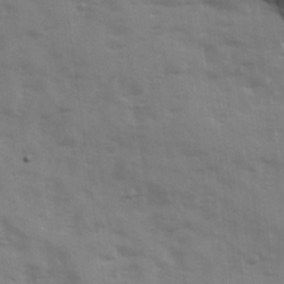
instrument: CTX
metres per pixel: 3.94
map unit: Ave
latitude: 13.0648
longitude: -102.9702
